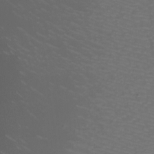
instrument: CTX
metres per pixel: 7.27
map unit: Nhu
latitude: -7.1431
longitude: -91.5371
